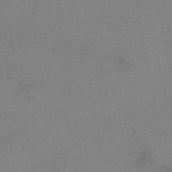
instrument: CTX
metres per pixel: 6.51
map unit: eAb
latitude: 50.3278
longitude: 105.1431
